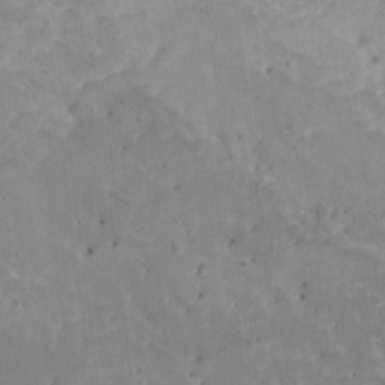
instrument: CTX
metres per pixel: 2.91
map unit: HNhu
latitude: 3.8583
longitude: 4.3306
